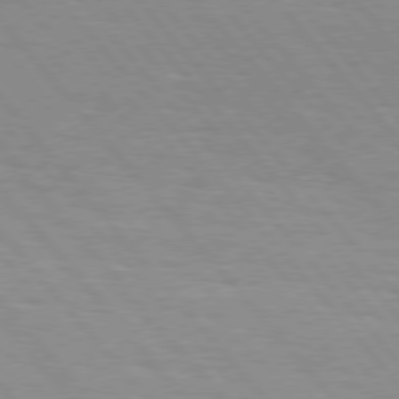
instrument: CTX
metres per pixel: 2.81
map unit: Hpe
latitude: 76.3656
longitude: -153.4238
